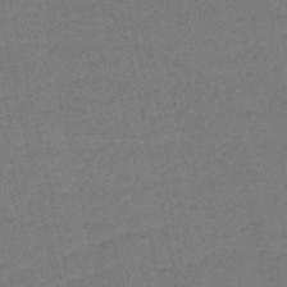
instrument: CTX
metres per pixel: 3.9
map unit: HNb
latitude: -52.5762
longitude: -48.9136
